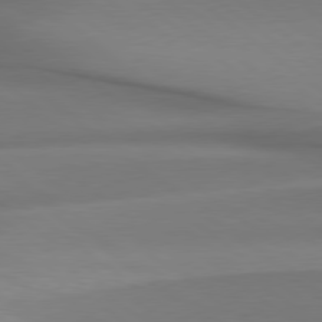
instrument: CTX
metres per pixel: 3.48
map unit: Hpe
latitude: 79.0270
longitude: -133.4426
